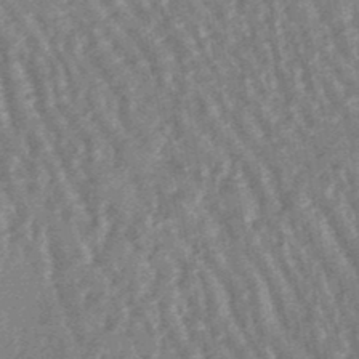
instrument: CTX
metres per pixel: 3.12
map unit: lHb
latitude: -48.0661
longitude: 79.2376
